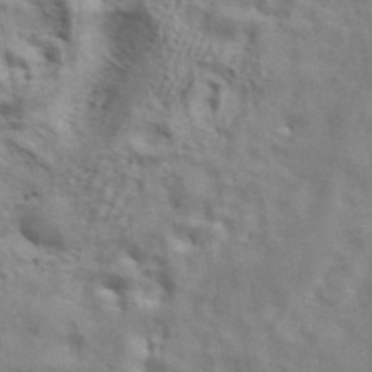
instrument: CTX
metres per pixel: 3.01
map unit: ANa
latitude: 42.6868
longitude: 17.2187
